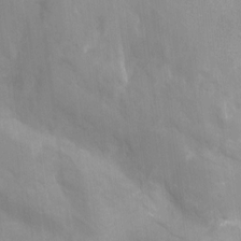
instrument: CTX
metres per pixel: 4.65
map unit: Nhu
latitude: -13.7856
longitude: -59.1781
